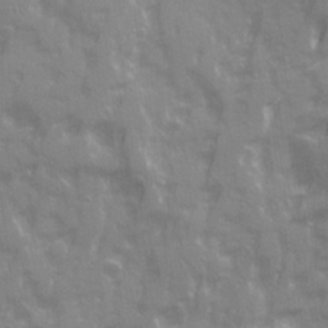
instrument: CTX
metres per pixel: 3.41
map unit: Ave
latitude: 20.5924
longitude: -132.7246
